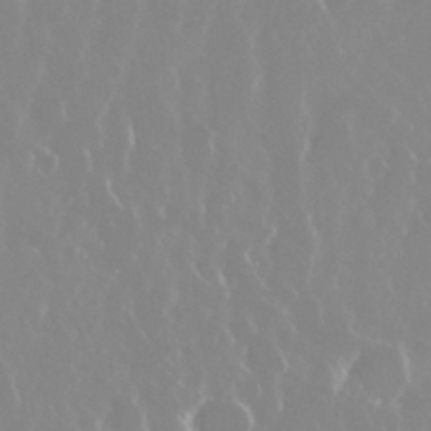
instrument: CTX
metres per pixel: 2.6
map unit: Nhu
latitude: 29.2537
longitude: -61.9528
